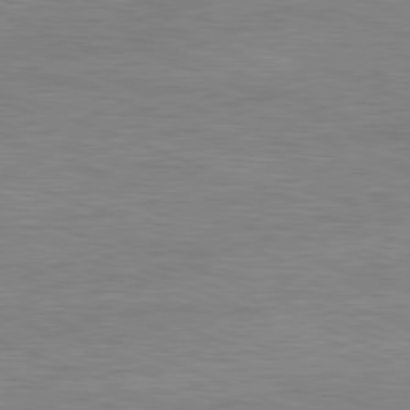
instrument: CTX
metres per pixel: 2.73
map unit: Ap
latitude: -81.9367
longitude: -83.3670
